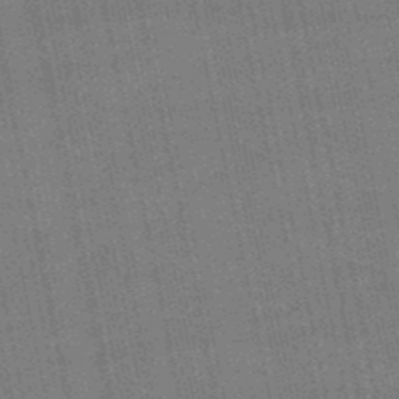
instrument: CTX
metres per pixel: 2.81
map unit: lHb
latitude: -49.1242
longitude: 74.0472
